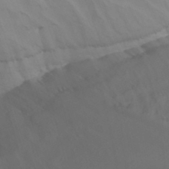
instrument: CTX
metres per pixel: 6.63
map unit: Nhu
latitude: -7.8233
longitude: -52.5357
